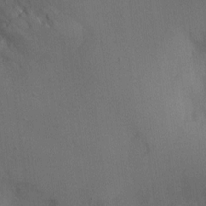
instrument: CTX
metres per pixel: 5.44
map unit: Ht
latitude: -8.4818
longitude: -30.5357
